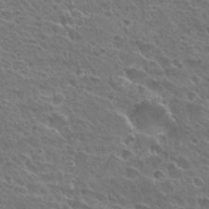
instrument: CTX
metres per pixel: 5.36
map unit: Hto
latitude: 27.8017
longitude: -39.2348
